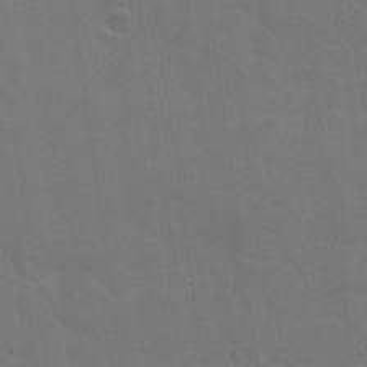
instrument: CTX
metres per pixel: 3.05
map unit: Nhu
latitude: 24.7246
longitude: -51.7449
